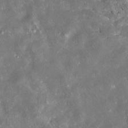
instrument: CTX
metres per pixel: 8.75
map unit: Htu
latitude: 1.7638
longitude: 142.5195
